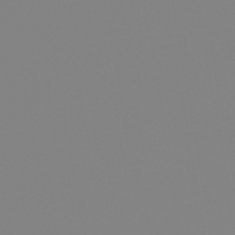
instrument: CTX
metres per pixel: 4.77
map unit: lHb
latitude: -49.4266
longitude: 74.4440
